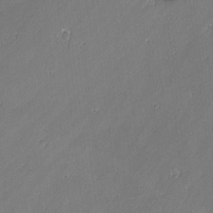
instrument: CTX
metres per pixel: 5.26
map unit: lAvf
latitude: -1.8801
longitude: -106.6679
